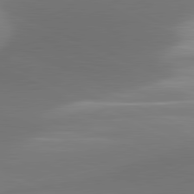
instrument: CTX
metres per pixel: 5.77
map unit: lApd
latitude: 81.2537
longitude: 142.9919
